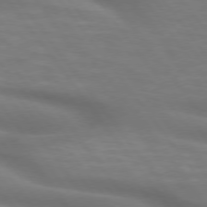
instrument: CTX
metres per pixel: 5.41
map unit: lApd
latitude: 75.1592
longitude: -59.8961
